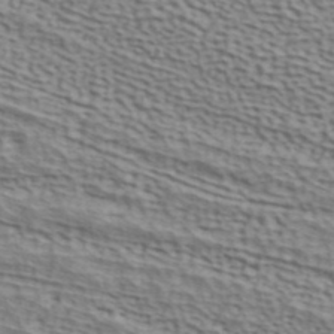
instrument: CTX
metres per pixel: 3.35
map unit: ANa
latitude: 41.8205
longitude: 50.1794
